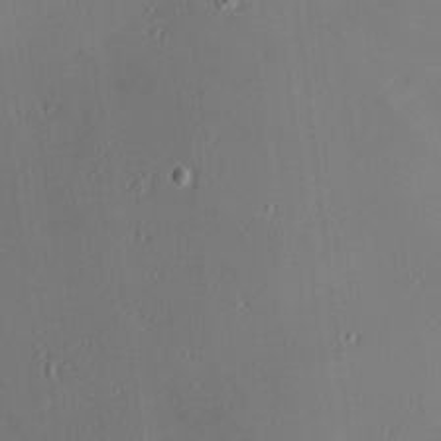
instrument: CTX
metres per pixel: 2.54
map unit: Nhu
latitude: 0.2144
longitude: -77.6316
